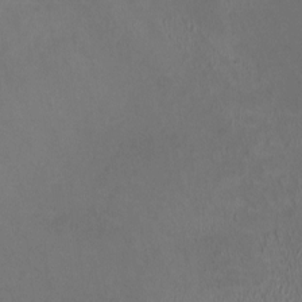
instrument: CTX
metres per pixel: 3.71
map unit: HNhu
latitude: -0.5196
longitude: -3.0647
